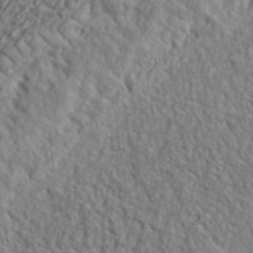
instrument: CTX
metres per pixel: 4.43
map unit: eHh
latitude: 37.9528
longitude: -81.7072
